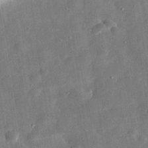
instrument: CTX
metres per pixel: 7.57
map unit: eHh
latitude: 32.4412
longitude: -74.9136
